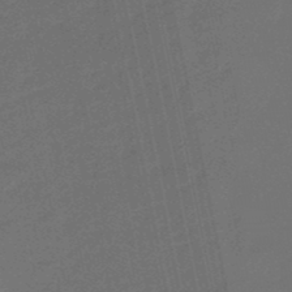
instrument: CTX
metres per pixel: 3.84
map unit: eHb
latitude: -47.7099
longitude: 87.7856
